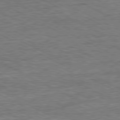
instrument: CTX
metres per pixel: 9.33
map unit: Ap
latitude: -81.0865
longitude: -76.4979
